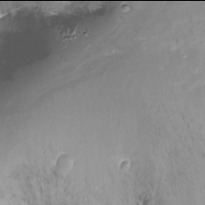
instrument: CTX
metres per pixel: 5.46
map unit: Nhu
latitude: -18.0094
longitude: -46.2523
